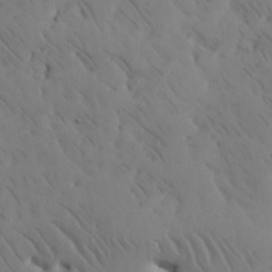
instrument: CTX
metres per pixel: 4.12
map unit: Nhu
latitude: 27.5938
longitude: -71.9717
